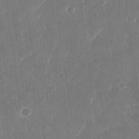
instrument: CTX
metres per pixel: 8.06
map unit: Nhu
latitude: -29.4643
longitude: -71.2348
